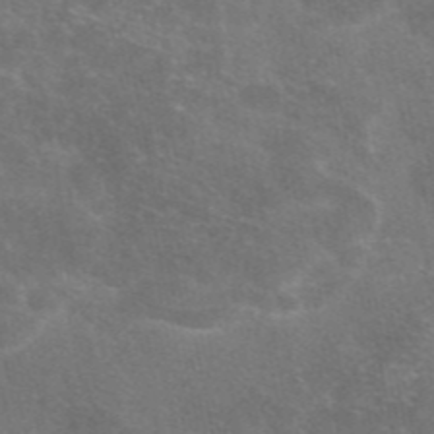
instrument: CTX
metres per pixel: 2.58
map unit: eAb
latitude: 46.8191
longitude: 105.8233
